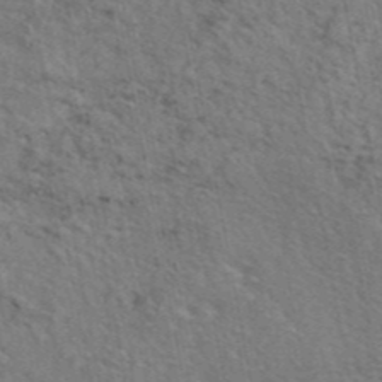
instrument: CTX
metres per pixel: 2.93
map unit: eAb
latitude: 44.9325
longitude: 113.1431
